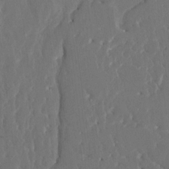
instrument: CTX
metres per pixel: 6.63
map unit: HNhu
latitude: 6.9136
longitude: -5.1025
